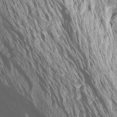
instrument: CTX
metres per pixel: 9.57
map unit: Htu
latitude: -4.3684
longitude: -72.7625
